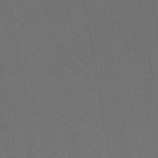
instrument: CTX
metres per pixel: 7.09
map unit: lHb
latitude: -43.6343
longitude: 67.3132
